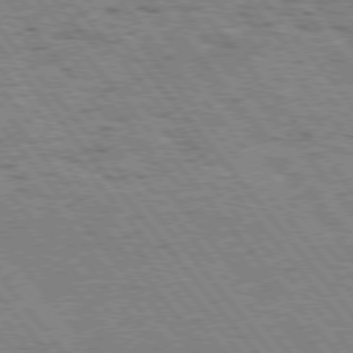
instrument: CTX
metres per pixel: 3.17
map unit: Hpe
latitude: 75.2915
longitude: -140.2711
